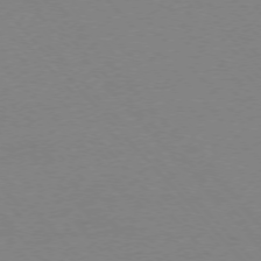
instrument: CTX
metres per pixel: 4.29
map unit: Ap
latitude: -76.1228
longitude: -86.0255
